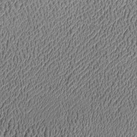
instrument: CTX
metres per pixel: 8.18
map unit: Htu
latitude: -7.3132
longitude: 156.6707
